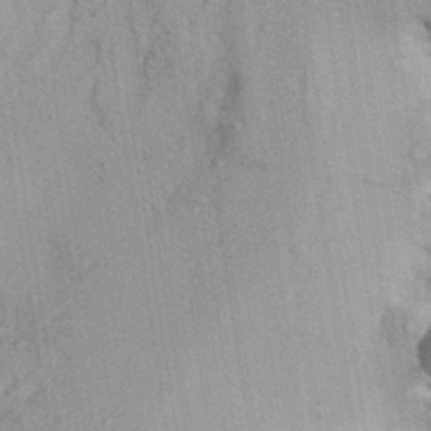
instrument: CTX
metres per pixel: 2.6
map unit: Aa
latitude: 29.6883
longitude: -136.5546
